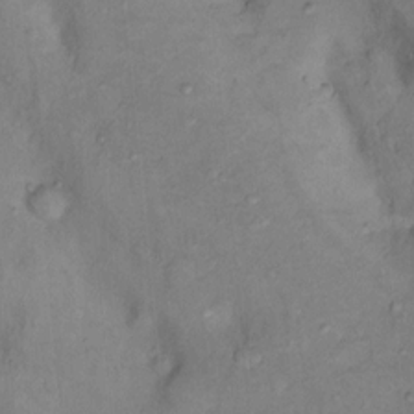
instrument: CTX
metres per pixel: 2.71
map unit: Nhu
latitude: 11.4238
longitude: -28.2900
